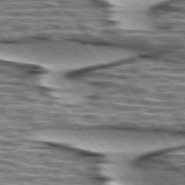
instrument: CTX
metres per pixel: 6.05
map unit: lApd
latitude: 75.3860
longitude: -57.1214
